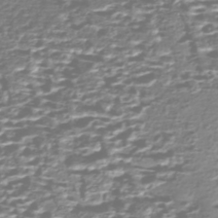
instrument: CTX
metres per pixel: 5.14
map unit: Nhe
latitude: -47.1053
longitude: -171.5938
